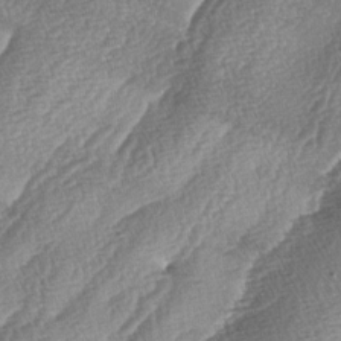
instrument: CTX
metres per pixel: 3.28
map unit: lAa
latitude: -4.8408
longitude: -129.4993
